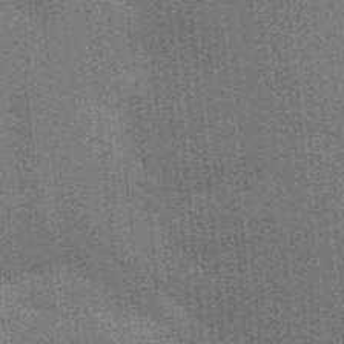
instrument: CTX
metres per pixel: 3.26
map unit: Aa
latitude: 33.4237
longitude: -143.4238
